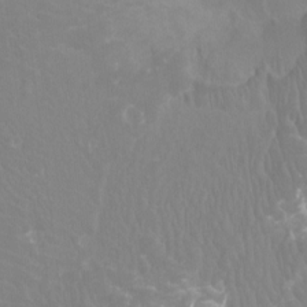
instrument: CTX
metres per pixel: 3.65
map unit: Ht
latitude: -4.1605
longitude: -18.6868
